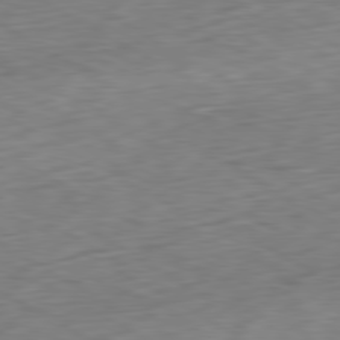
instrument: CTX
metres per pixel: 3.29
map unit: Ap
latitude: -80.7086
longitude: -71.5938
